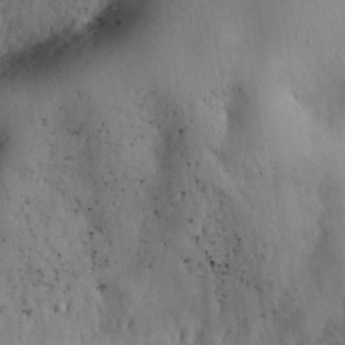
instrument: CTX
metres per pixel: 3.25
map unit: eHh
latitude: 29.5371
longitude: -73.4238
